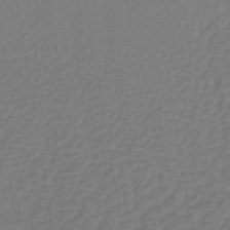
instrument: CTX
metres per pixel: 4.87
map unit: lHb
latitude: -42.4251
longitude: 64.3873
